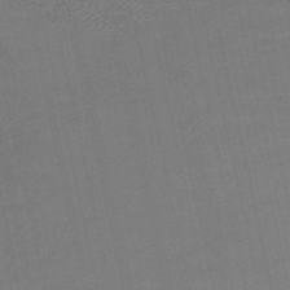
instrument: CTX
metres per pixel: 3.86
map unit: HNb
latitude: -52.3684
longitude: -47.3482
